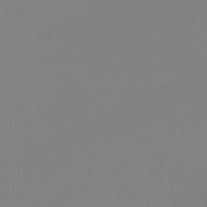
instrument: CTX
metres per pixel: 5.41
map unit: HNhu
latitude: -48.8786
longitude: 99.6155
